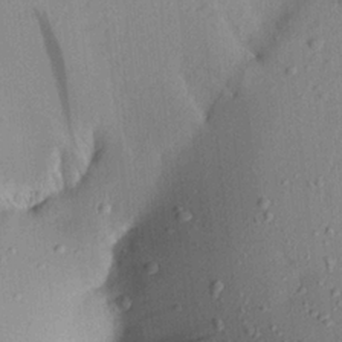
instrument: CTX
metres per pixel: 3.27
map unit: Aa
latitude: 20.6680
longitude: -147.6505
